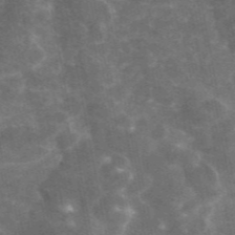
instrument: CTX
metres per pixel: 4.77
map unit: eAb
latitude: 46.2334
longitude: 119.4077
